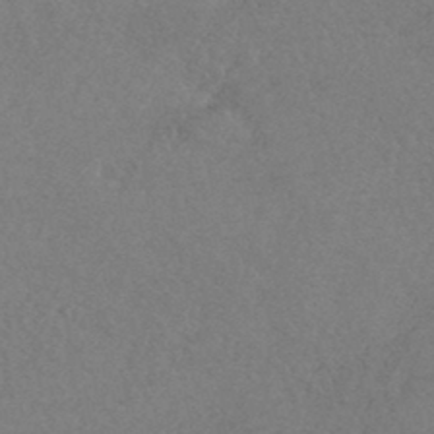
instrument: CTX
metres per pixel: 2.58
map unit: HNhu
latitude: -44.1228
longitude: 93.0864
